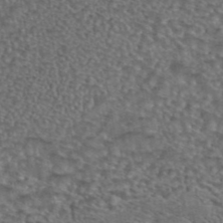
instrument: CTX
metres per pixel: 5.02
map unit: eAb
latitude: 43.8206
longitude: 104.0283
